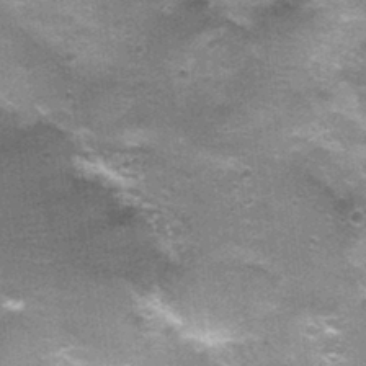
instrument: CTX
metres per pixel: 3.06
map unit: Nhu
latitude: 2.1578
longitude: -17.2348
